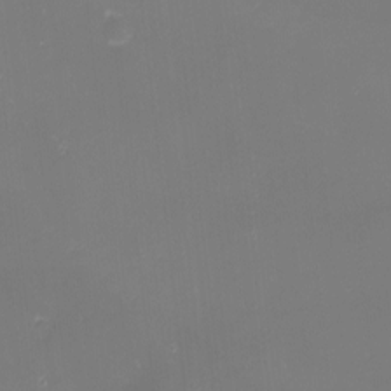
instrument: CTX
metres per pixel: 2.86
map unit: eHh
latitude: -1.3699
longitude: -80.4223
